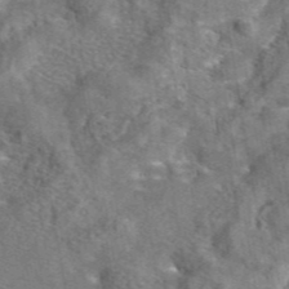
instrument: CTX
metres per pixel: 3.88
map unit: eAb
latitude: 44.4223
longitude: 110.9730
